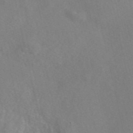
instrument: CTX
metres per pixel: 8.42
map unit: eAb
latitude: 47.0270
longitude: 112.6141
